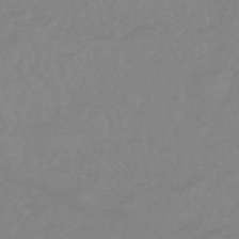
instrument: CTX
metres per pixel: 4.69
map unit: eHb
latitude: -44.4251
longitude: 81.5021
